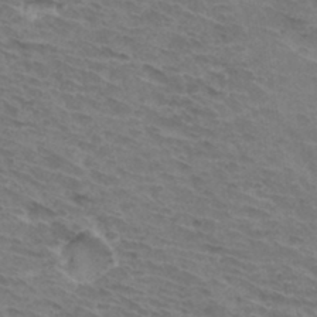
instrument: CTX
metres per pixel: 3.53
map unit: Hto
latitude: 33.1781
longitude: -45.4993
